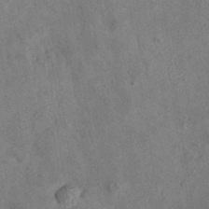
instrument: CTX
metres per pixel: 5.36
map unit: eAb
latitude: 34.5734
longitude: 108.8219
